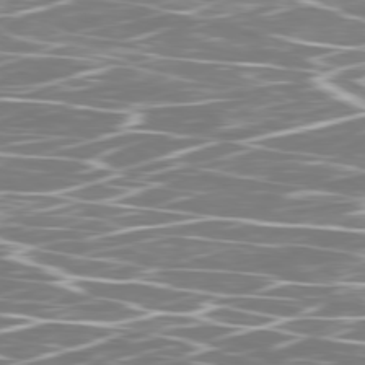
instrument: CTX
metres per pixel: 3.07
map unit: Ap
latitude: -79.8044
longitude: -71.4426
